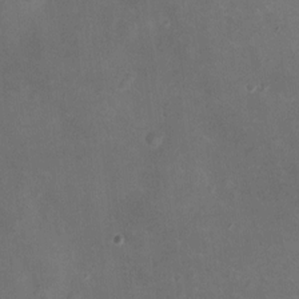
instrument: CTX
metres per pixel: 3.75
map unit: Ht
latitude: -4.7463
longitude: -19.4237
